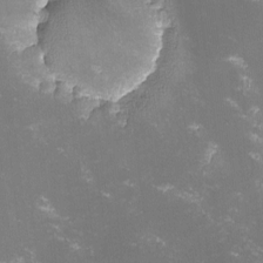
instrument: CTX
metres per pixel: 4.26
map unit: lHvf
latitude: -13.6533
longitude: -99.9528
